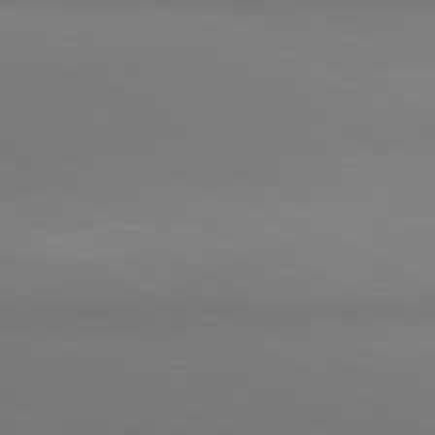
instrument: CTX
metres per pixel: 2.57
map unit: lApd
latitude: 81.0836
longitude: 145.7100
